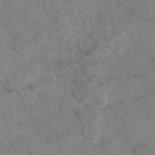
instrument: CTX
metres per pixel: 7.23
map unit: eAb
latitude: 49.0081
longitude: 110.8785
